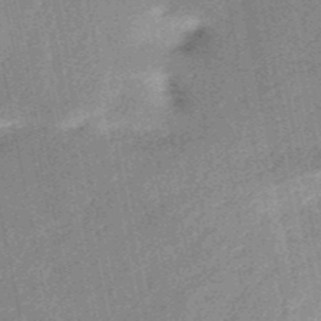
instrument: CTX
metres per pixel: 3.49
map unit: HNb
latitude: -52.3873
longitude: -49.3482
